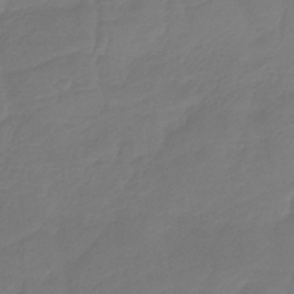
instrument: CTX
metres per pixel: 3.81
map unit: HNb
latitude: -34.0850
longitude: 61.0675
